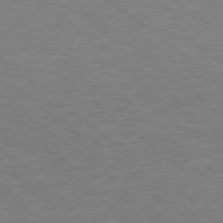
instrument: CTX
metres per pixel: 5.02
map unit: Hpe
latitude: 79.3104
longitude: -128.2333
